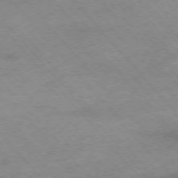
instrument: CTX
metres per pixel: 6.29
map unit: Hpe
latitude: -76.0850
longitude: -14.2712
